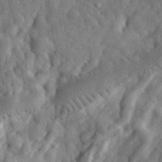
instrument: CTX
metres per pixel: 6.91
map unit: eHh
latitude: 32.6868
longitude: -77.9717
